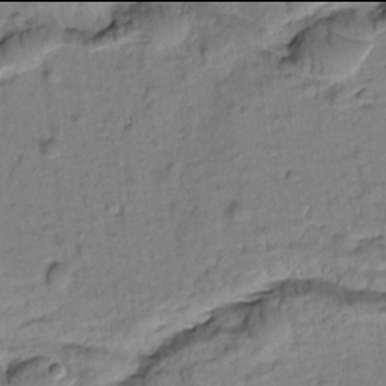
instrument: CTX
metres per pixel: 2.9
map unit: Htu
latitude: -2.0094
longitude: 173.1620
